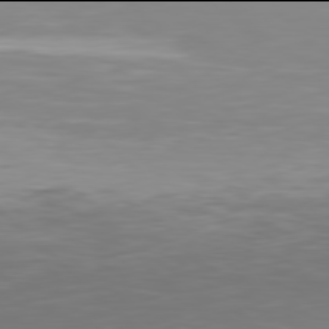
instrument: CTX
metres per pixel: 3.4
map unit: Hpe
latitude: 77.9906
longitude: -168.5735
